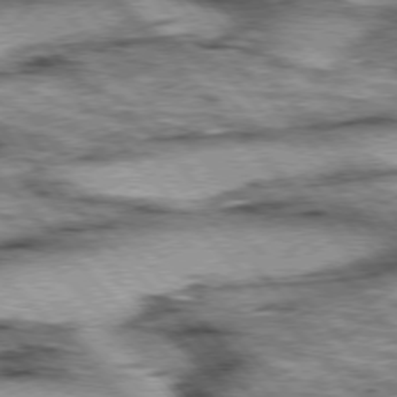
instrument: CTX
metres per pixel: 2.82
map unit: lApd
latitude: 76.1011
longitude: -50.0255
